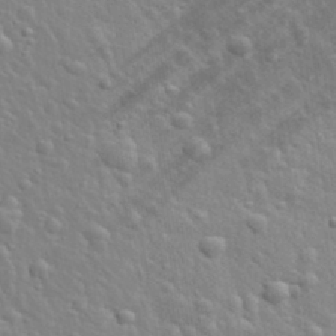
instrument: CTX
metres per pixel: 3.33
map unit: lHvf
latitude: 34.1200
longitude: -81.8016
